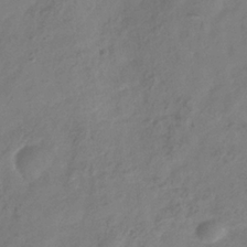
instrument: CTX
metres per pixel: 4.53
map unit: Hve
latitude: -33.5210
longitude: 90.1984
